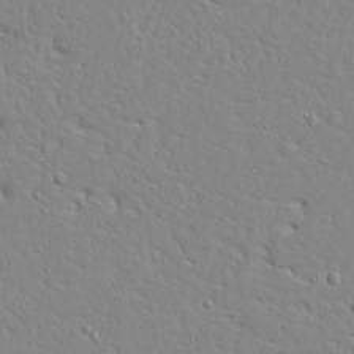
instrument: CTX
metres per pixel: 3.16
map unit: Ave
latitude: 13.0459
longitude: -137.4805
